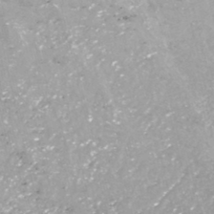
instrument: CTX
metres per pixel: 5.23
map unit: HNhu
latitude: -43.0864
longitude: 97.0865
